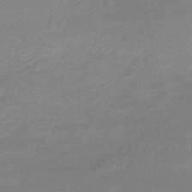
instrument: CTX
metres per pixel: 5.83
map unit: HNhu
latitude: -42.9352
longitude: 93.1431
